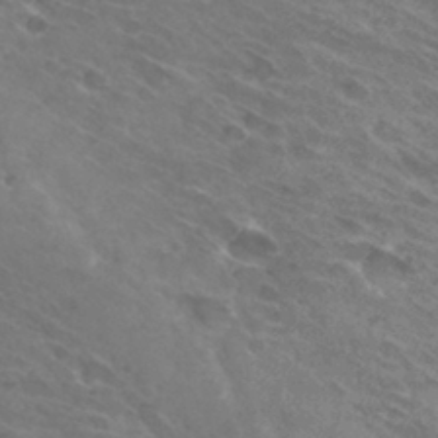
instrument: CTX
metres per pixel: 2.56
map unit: Hto
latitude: 31.7261
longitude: -44.1011
